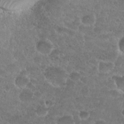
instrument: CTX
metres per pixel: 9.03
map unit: Nhu
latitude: 27.0459
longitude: -52.5168
